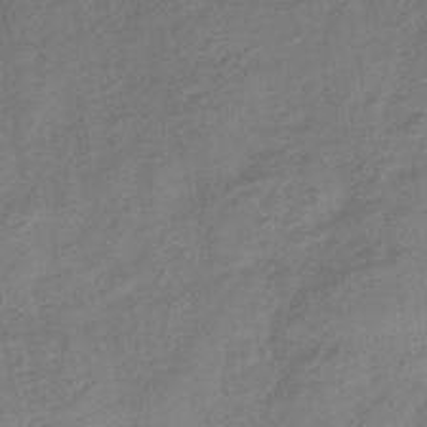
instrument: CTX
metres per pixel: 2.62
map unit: eHb
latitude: -41.7666
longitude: 82.6518
